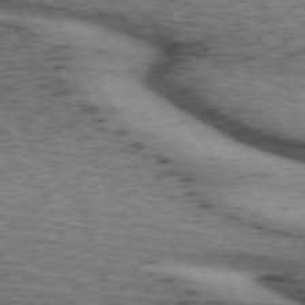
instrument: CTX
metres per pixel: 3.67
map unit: lApd
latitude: 73.5372
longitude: -74.7246
